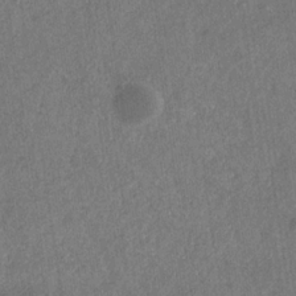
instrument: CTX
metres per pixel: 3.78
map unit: eHb
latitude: -30.1417
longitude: 69.2942
